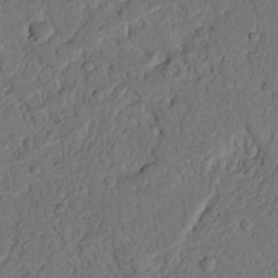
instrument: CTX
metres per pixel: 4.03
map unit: Nhu
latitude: 21.0459
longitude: -75.1970
